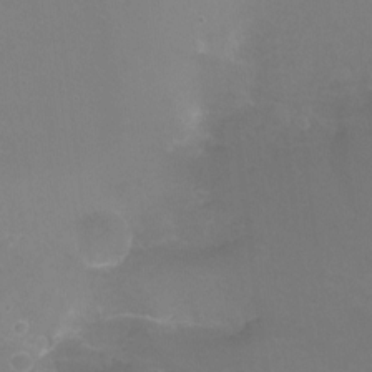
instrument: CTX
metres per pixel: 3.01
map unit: Ht
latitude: -12.9731
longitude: -44.4034
